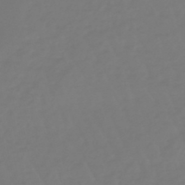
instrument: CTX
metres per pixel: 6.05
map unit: eHb
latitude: -46.5196
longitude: 81.2565
